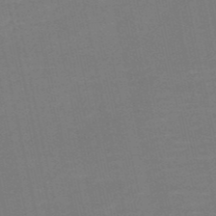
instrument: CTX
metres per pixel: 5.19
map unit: HNb
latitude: -51.5210
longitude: -48.2145
